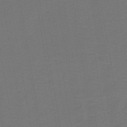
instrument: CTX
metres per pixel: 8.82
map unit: lHb
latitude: -42.4628
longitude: 53.7666
